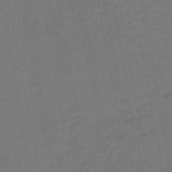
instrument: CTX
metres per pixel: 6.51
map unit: lHb
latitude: -45.5399
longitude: 63.5021
